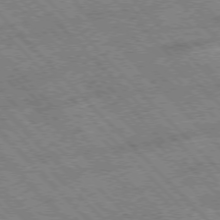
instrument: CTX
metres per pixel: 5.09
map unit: Hpe
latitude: -76.9731
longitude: 13.4077
